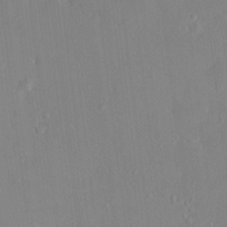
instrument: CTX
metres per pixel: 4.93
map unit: HNhu
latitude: 6.0444
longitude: 2.8407
